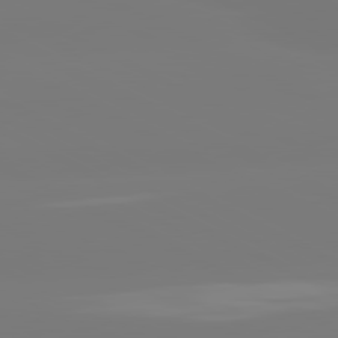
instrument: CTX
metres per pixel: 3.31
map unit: lApd
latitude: 80.7624
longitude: -148.3845
